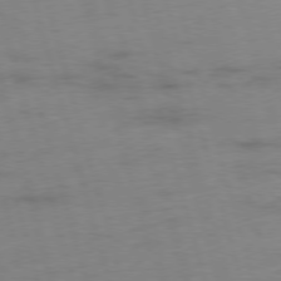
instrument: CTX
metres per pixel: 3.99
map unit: Ap
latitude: -75.8990
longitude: -74.0255
